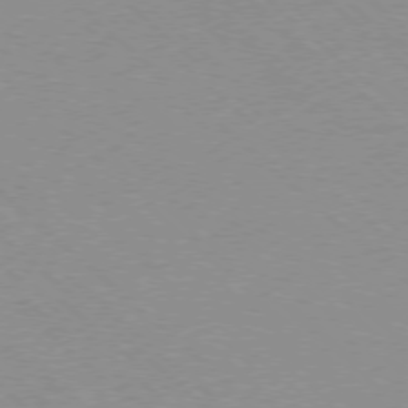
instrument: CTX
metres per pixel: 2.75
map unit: Ap
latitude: -77.6722
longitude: -84.1578
